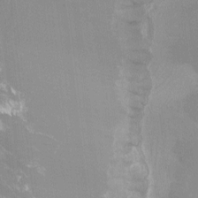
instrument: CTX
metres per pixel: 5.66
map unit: Htu
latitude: -12.7274
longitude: -48.9136
